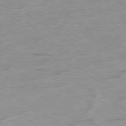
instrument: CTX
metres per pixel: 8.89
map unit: Hpe
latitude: -78.8597
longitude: -23.3293
